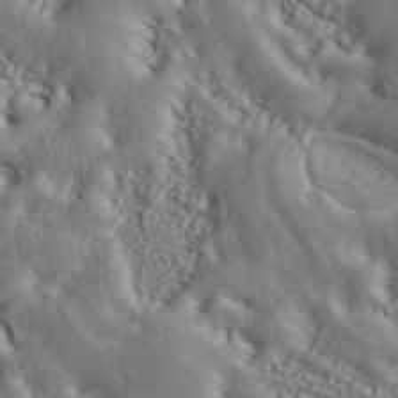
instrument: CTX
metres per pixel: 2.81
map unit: ANa
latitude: 43.2915
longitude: 47.7855
